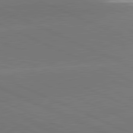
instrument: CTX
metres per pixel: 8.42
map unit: lApd
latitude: 81.7639
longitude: -154.7246
